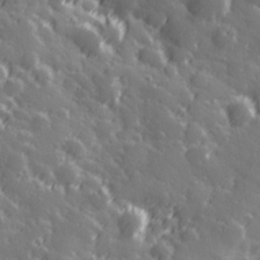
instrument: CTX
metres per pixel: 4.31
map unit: Hve
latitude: 28.1389
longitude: 146.8408
